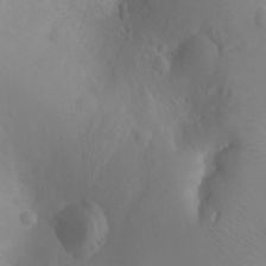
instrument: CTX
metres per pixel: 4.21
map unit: Ht
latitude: -3.5399
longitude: -26.4412
